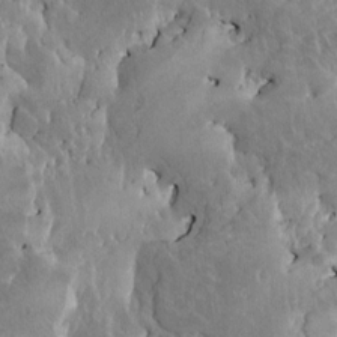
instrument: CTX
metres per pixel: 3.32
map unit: HNhu
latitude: 4.4979
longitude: 4.4629
